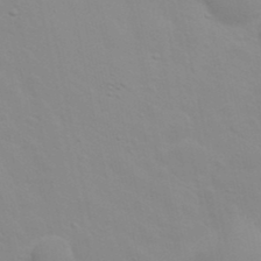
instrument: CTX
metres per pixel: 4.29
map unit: Nhu
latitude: 20.7624
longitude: -73.0648
